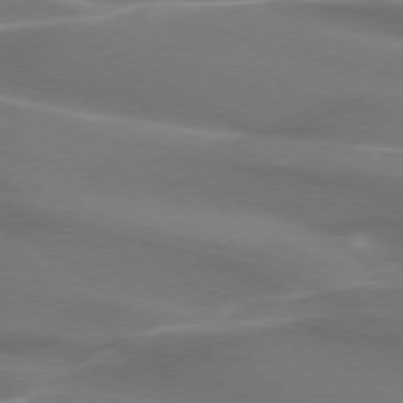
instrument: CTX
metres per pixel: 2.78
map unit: lApd
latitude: 74.4412
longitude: -62.8191
